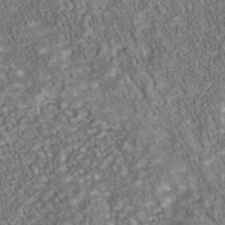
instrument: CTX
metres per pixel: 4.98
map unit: Nhu
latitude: -40.2361
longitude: -85.5182
